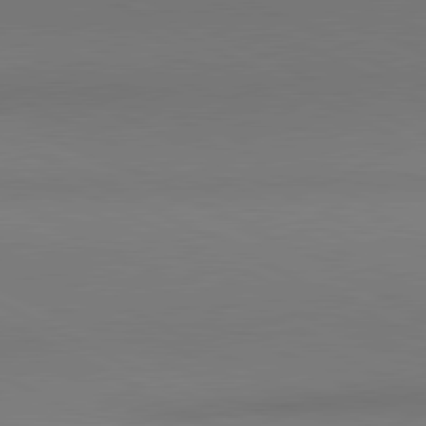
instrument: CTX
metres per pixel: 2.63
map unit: lApd
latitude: 81.1025
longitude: 145.4832
